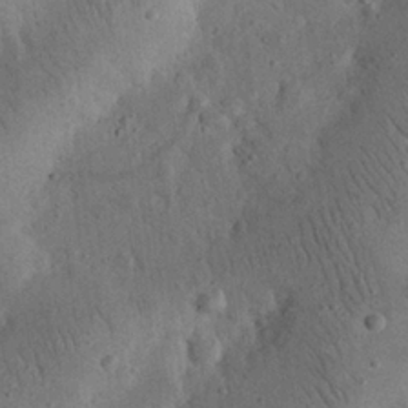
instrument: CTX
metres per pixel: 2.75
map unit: eHh
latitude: 24.0633
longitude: -68.3278
